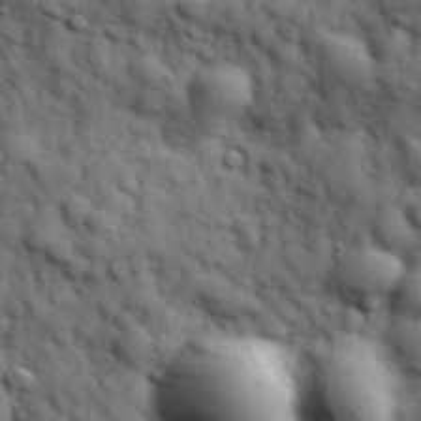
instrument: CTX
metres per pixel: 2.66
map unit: Hve
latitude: 31.7261
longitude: 150.7463
